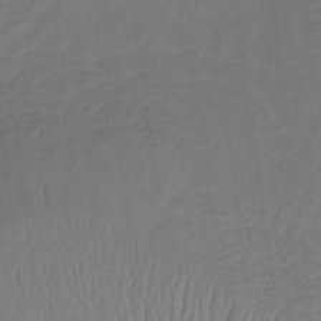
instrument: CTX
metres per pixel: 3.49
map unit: lHb
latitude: -32.8030
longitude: 64.2740
